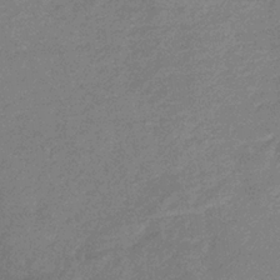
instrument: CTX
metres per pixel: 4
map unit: lHb
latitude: -33.0676
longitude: 69.3698
